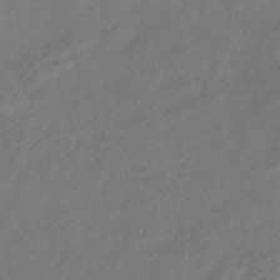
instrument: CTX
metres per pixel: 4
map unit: HNhu
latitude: -43.5777
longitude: 91.1998
